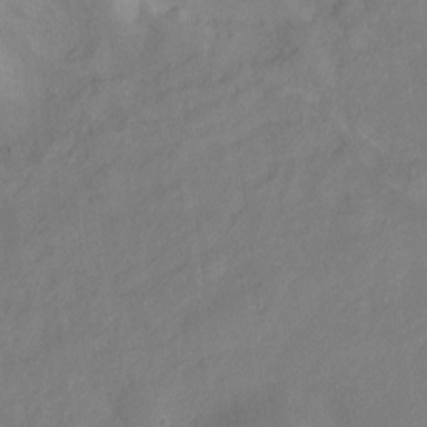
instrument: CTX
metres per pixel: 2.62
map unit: Ht
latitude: -11.1998
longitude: -27.2159
